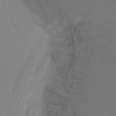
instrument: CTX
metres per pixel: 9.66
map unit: Ht
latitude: -6.2172
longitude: -28.5734
